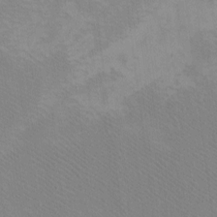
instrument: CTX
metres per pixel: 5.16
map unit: eHh
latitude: -8.2739
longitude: -68.2333
